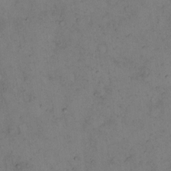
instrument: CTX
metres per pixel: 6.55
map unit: eHh
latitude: 13.0837
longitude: -63.1781
